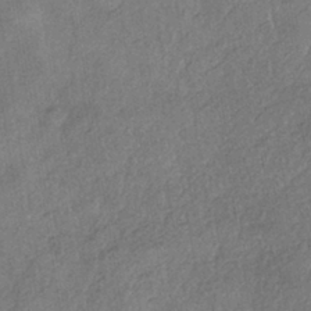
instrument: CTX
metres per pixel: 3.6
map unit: eHh
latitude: -41.1620
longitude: 119.8611
